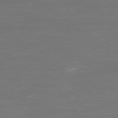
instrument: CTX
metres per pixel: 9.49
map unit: Ap
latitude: -78.4062
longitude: -94.1011
